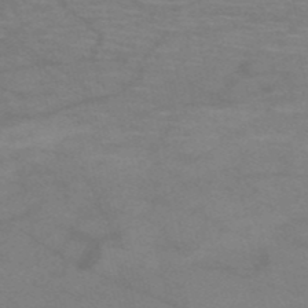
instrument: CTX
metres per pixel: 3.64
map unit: HNb
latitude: -53.1053
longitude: -46.1767
